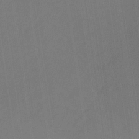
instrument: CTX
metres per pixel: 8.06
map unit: eHb
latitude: -30.5951
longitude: 63.0297
